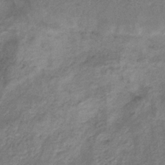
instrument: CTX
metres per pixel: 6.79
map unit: HNb
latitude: -32.5763
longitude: 61.6533
